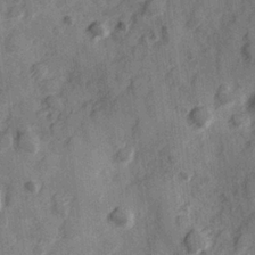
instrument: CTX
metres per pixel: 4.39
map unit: Hve
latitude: 25.4237
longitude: 147.2376
